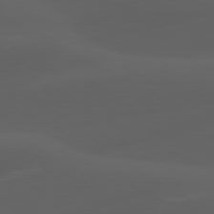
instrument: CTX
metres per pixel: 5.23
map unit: lApd
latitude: 80.2711
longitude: -89.6883
